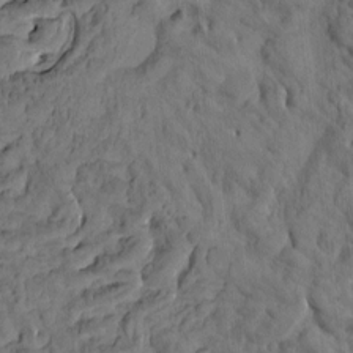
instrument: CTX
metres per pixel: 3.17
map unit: eHh
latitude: -1.0865
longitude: 16.8975
